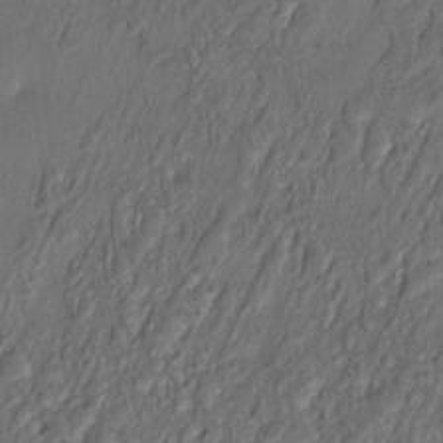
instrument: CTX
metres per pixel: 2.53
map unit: HNhu
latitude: 3.8394
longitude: -7.1025
